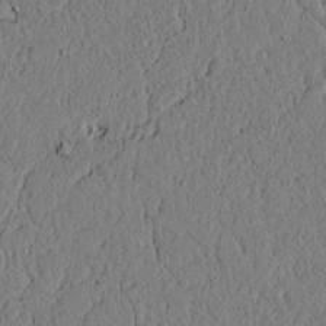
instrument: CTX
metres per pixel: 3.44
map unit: lAvf
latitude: 5.0458
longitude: 166.6707
